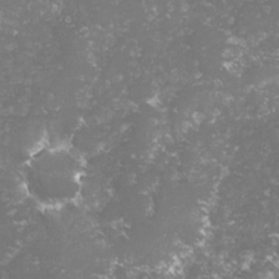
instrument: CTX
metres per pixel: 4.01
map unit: lHvf
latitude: -16.3118
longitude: -99.9717
